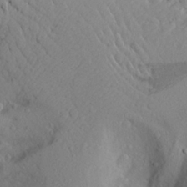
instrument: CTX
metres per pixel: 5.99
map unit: Aa
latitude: 25.6127
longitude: -147.3671
